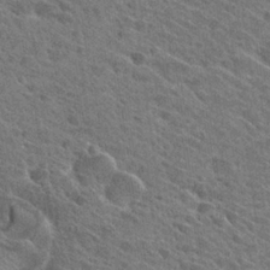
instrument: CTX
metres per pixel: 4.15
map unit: Hto
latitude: 25.9528
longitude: -40.8380
